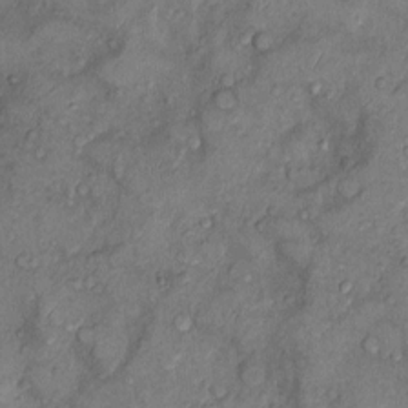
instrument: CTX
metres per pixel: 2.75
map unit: Nhu
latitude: 9.3293
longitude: -25.3670
